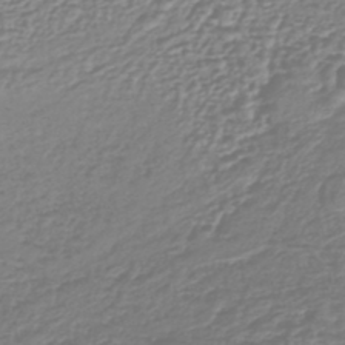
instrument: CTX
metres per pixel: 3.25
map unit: lHb
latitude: -42.6518
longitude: 72.0094
